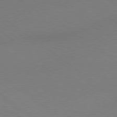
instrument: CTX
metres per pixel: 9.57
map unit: Hpe
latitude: 78.8758
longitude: -151.4237
